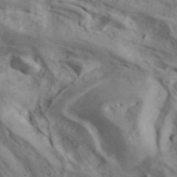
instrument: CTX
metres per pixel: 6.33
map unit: ANa
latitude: 41.3860
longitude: 14.7274
